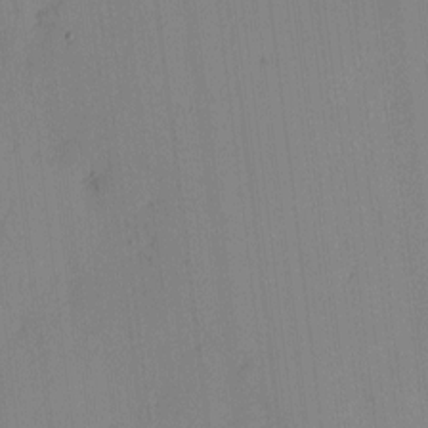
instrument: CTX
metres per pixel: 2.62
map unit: eHh
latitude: -3.9745
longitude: 17.4833
